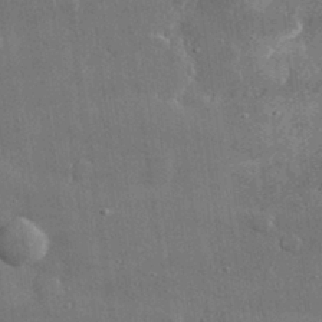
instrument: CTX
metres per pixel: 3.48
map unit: lHvf
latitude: 31.3104
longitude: -90.3467
